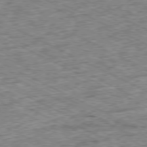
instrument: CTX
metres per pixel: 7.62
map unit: Ap
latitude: -79.4643
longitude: -67.5182
